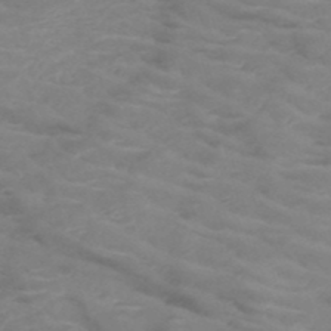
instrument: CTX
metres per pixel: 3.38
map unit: HNb
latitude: -50.2361
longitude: -46.7058
